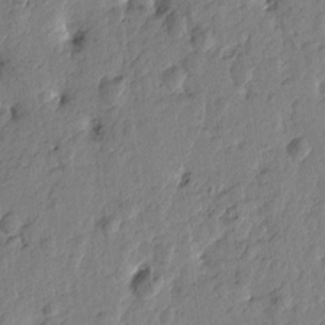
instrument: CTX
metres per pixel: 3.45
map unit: Htu
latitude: -1.8612
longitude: -179.2159
